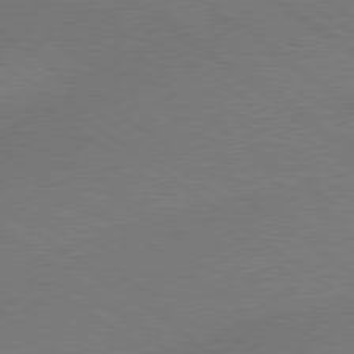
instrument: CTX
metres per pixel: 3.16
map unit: Hpe
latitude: 78.8947
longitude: -151.7260
